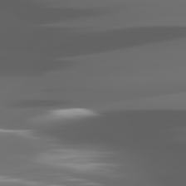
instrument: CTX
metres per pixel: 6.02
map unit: lApd
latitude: 82.1766
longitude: -148.2523
